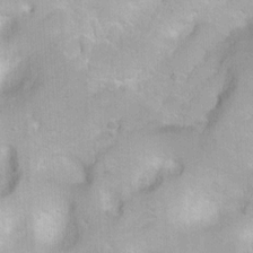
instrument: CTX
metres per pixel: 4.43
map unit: Ht
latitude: 3.0836
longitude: -34.8191
